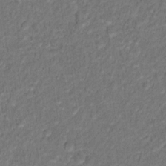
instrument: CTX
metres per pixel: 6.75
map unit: Hto
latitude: 12.6113
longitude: -37.8395
